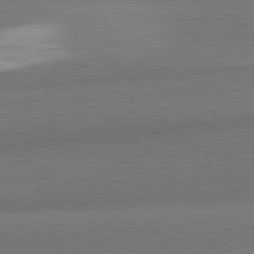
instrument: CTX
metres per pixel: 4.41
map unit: lApd
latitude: 82.3467
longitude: 152.0472
